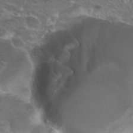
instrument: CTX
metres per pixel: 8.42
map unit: Hto
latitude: 25.2159
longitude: -40.0822
